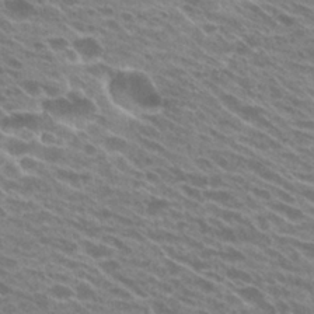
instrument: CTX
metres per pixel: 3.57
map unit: Hto
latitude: 25.1214
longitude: -41.5749
